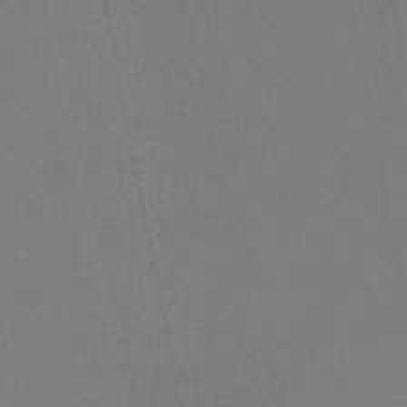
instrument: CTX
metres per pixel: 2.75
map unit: HNb
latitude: -51.7289
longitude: -40.4034
